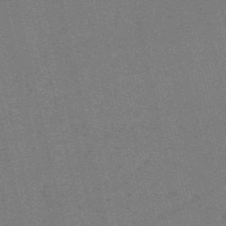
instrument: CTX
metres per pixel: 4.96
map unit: HNb
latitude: -55.6911
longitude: -42.1200
